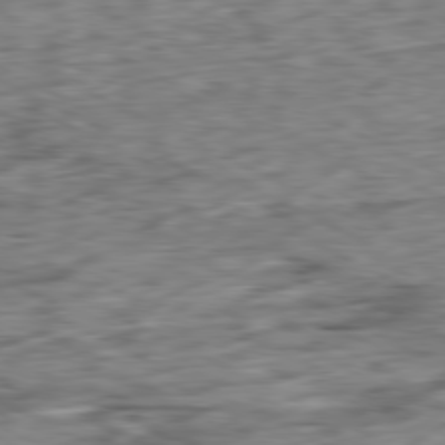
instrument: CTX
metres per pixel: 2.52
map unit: Ap
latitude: -80.7841
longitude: -72.3090
